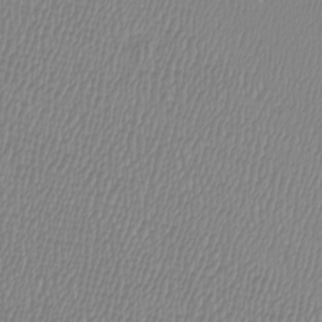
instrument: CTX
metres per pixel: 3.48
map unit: Htu
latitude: -6.3495
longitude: -73.5372
